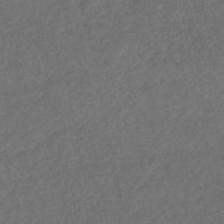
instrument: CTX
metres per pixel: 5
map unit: HNhu
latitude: -48.4818
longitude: 97.4644
